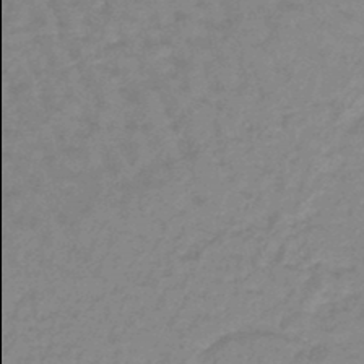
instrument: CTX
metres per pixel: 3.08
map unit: eHb
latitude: -46.1794
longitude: 82.0094
